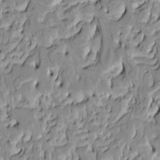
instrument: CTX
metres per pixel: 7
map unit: HNhu
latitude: 7.9717
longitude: -2.9891
